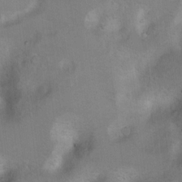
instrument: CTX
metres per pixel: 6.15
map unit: Ht
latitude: 7.7261
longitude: -30.1389
